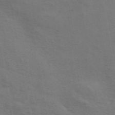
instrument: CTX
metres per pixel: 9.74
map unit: ANa
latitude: 44.4412
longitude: 29.2565
